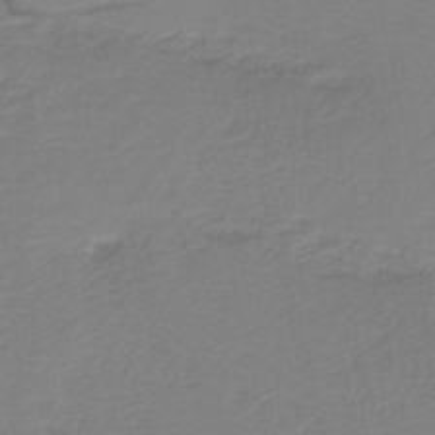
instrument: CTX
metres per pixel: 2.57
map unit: HNb
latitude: -40.8030
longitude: 50.1228
